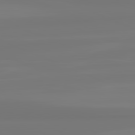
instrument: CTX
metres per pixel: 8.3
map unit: lApd
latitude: 81.6127
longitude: -176.2144
